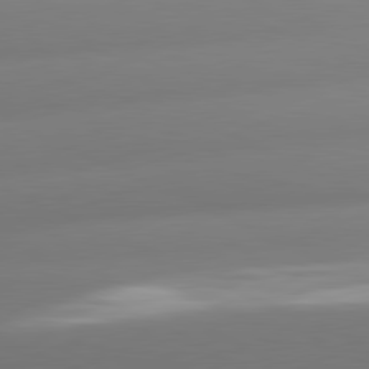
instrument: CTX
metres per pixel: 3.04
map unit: lApd
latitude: 80.8191
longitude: -160.6679
